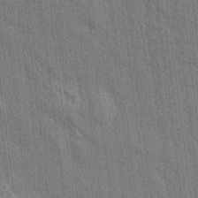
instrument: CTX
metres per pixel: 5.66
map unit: Aa
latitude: 15.1781
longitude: -145.3104
